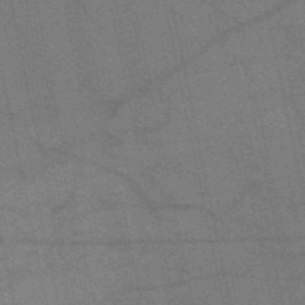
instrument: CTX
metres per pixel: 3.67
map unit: HNb
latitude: -53.2942
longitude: -46.5357
